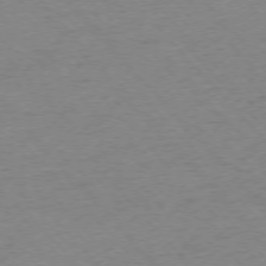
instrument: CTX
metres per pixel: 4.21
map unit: Ap
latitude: -76.3873
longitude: -94.0444
